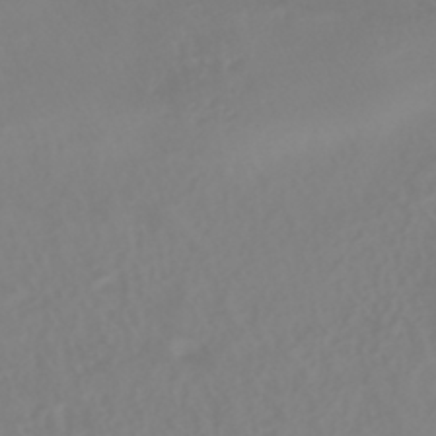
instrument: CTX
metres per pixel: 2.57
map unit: HNhu
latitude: -41.1998
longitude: 100.6707
